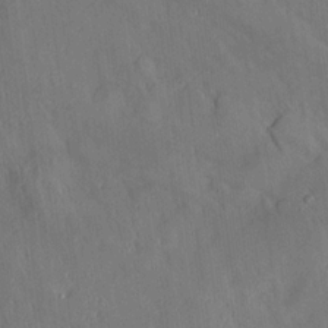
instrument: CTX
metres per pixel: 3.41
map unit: Aa
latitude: 14.6302
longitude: -147.7828
